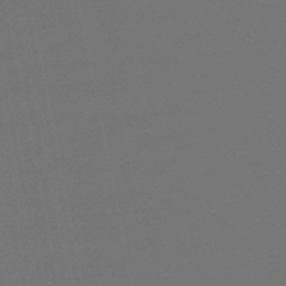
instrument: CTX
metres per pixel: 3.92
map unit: eHb
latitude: -50.1795
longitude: 78.7085
